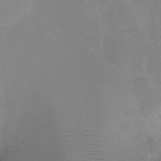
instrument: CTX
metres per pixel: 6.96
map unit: Ht
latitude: -11.0864
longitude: -44.3845
